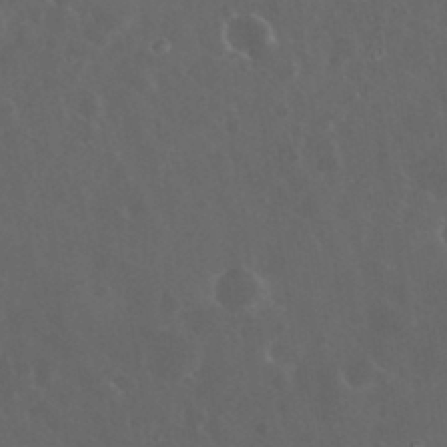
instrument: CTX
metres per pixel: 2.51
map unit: eHh
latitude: 33.2915
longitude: -61.2348
